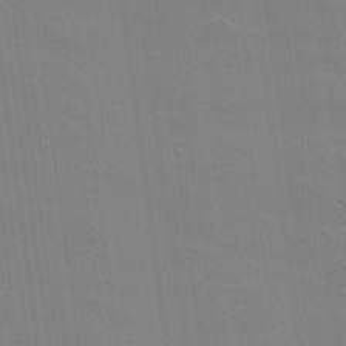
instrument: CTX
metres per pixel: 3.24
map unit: Aa
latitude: 20.6869
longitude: -140.6679
